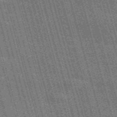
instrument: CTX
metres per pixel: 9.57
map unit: Nve
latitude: -59.3320
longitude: 62.1039
